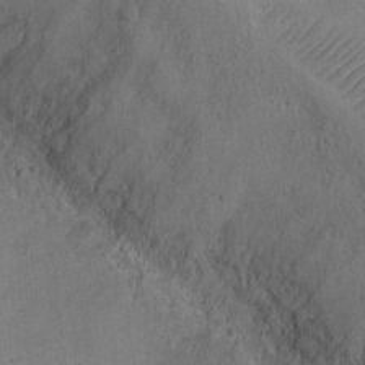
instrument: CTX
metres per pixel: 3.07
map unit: Ht
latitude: -2.6140
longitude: -28.6112
